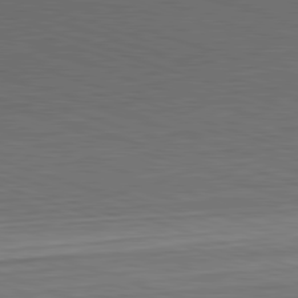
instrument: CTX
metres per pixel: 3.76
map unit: Hpe
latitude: -82.5951
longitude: 14.2551
